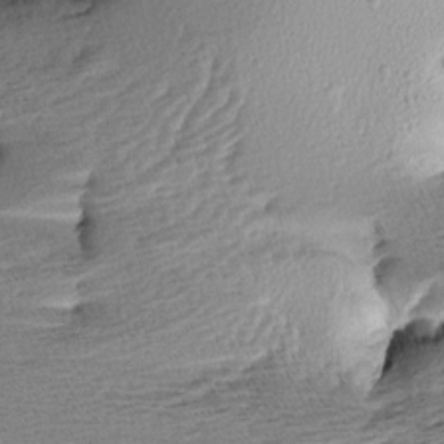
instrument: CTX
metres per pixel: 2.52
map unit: Aa
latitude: 6.9514
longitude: -137.2537
